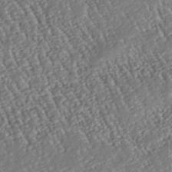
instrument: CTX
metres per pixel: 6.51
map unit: Nhu
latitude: -38.2740
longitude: -80.8002
